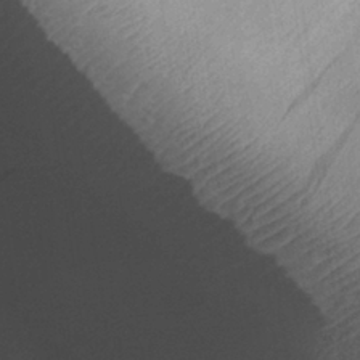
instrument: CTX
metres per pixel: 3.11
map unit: eHh
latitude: 30.3090
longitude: -68.7057
